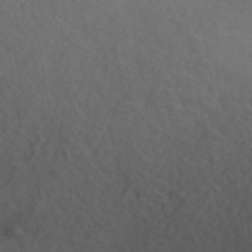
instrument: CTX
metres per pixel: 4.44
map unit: ANa
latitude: 41.5182
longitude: 53.7666
